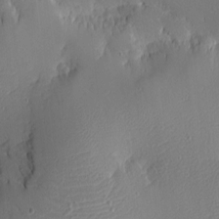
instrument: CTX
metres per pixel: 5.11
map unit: eHh
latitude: -4.4251
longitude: -82.7057
